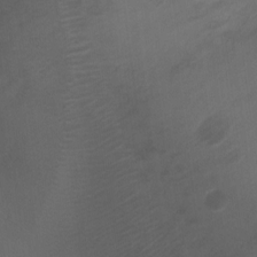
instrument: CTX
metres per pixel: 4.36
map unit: Ht
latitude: -11.2565
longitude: -35.0458
